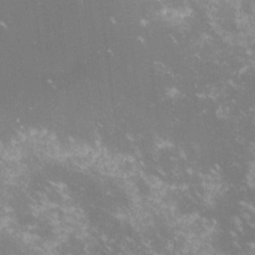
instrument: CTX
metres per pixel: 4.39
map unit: lHvf
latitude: -14.7464
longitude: -102.6490
